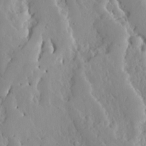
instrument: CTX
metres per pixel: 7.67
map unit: Ave
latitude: 13.2159
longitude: -135.1592
